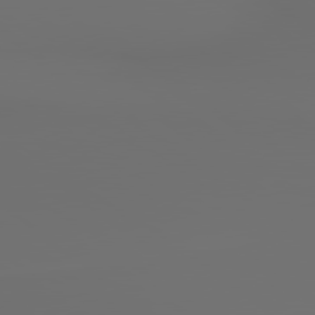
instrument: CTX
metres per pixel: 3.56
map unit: lApd
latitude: 79.7261
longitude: 176.9542
